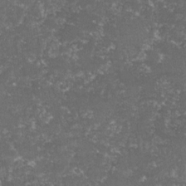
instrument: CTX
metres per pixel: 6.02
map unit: lHvf
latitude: -15.3510
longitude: -99.6693
